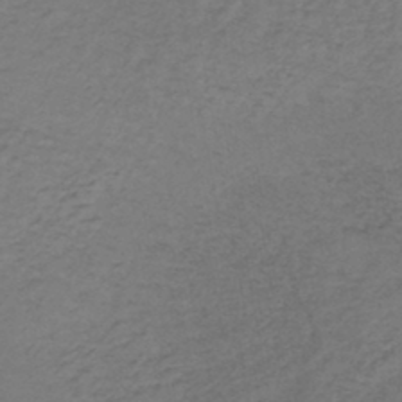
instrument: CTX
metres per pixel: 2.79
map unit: lHb
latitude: -43.1431
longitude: 62.2928
